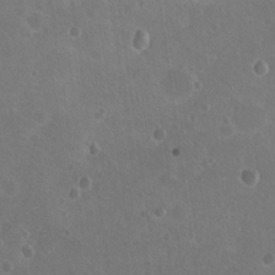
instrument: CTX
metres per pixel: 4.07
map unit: Nhu
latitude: 17.7828
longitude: -32.8947
